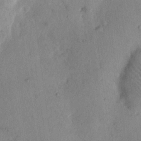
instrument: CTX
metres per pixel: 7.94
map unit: eHh
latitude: 11.6883
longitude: -62.0633
